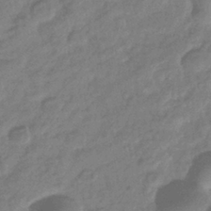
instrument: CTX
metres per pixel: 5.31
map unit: eHb
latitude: -37.7099
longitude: 80.8786
